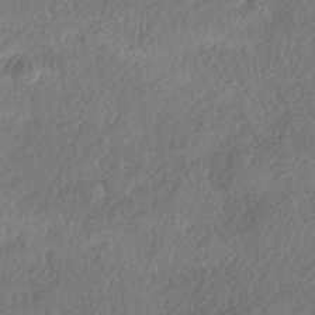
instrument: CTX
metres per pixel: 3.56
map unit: eHh
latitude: -42.3873
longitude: 120.9163
